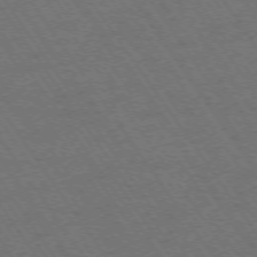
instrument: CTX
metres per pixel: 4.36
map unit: Ap
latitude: -74.6330
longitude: -71.3670
